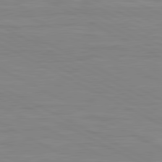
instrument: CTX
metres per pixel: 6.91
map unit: lApd
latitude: 80.8758
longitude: 170.8786
